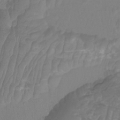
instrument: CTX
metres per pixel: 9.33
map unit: Htu
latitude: -9.8611
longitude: -75.4238
